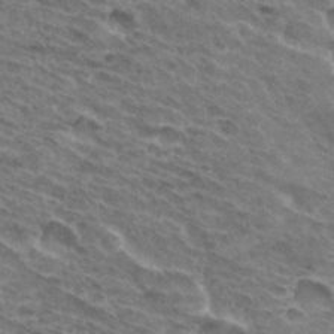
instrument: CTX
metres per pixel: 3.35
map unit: Hto
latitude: 32.4034
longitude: -44.8380
